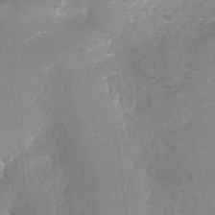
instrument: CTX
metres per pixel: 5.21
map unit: Nhu
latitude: -26.6518
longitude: -58.4790
